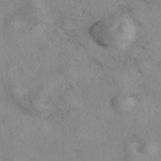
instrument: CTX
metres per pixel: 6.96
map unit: eAb
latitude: 39.4237
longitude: 112.9731
